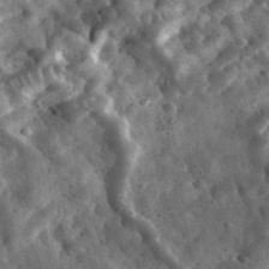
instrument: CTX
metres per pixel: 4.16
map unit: eHh
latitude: 33.9717
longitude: -78.5735
